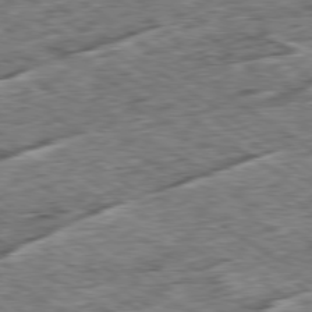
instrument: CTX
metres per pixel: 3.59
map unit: Ap
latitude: -79.6533
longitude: -85.6505
